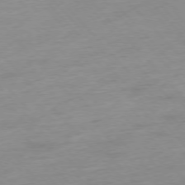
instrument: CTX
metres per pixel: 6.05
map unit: Hpe
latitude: -76.5952
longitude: -14.6113
